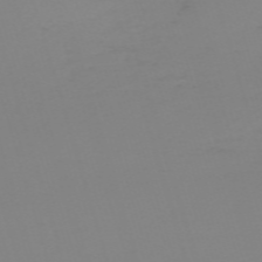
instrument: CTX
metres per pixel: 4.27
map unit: eHh
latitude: -61.4832
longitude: 51.5021
